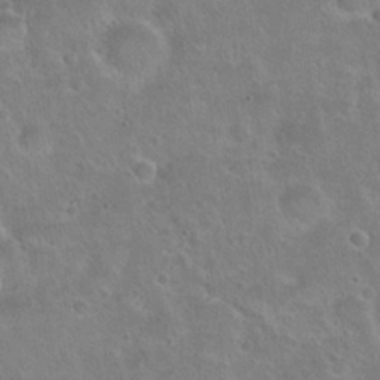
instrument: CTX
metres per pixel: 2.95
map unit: Hto
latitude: 23.0458
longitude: -48.9703
